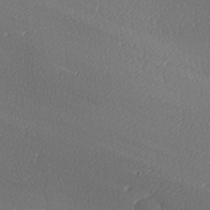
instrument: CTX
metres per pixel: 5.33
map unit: lAa
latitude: -9.6911
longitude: -128.0255
